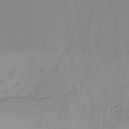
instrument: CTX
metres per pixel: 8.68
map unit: Ht
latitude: -15.1431
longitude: -53.4805
